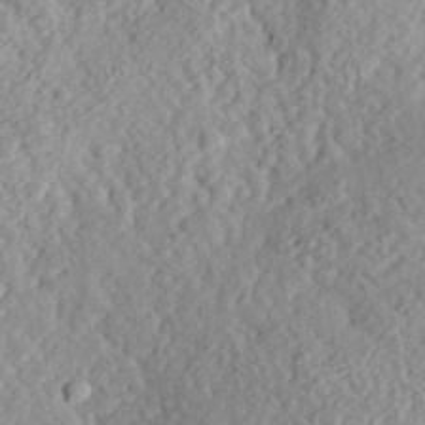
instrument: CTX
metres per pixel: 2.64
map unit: eHh
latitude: 36.1956
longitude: -78.8191
